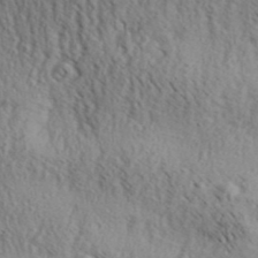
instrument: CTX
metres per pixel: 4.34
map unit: Aa
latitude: 30.1011
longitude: -139.0080
